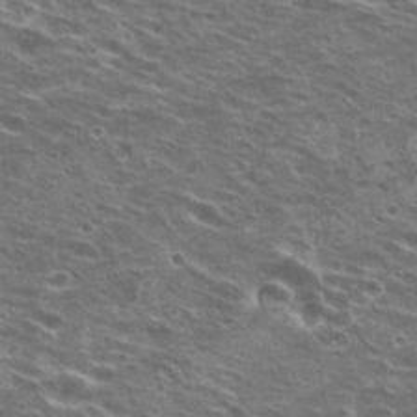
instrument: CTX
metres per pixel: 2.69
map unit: Hto
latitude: 21.4994
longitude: -31.6505
